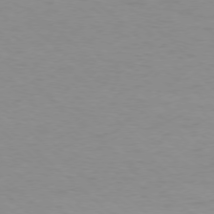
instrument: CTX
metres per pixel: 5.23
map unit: Ap
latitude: -77.4643
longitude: -76.6301
